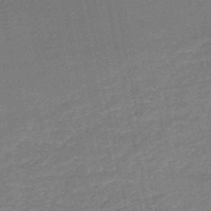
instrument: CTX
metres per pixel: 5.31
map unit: HNb
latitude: -51.8422
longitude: -40.0633
